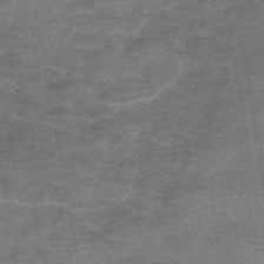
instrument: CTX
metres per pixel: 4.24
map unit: eAb
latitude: 45.7260
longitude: 103.4077
